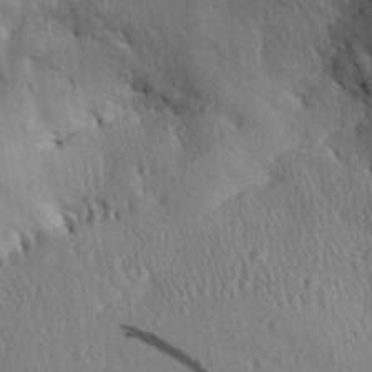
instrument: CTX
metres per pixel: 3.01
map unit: Aa
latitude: 29.6127
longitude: -136.4223
